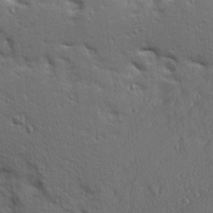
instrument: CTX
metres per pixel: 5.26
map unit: Ave
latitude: 10.3090
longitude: -102.3089
